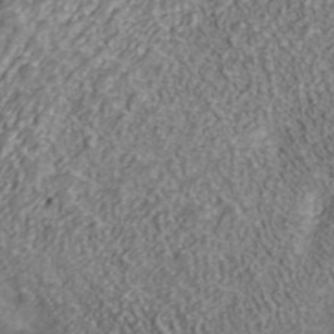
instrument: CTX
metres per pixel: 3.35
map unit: ANa
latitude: 40.5356
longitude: 20.9163
